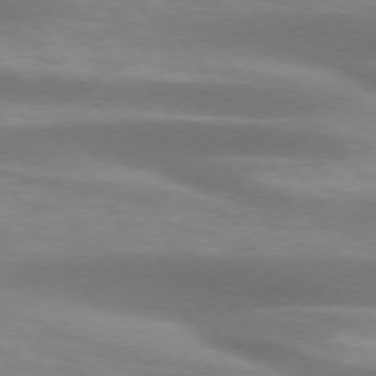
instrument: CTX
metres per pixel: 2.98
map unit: lApd
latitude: 74.5735
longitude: -49.4804
